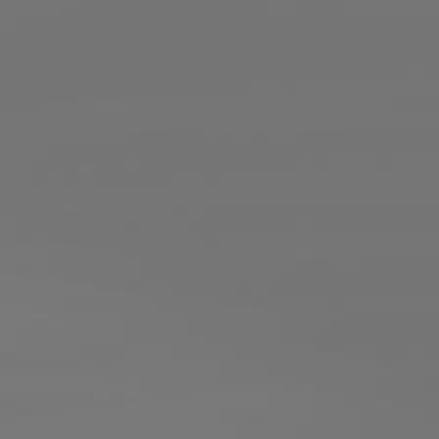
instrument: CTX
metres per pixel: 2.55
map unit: lApd
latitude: 81.7639
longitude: -153.2348
